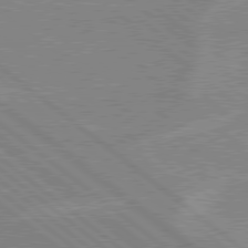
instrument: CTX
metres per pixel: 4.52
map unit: lApd
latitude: 78.9514
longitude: -160.1011
